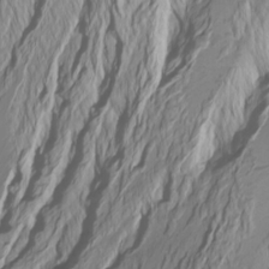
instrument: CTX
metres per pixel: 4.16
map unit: Htu
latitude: -6.9541
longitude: -68.7057
